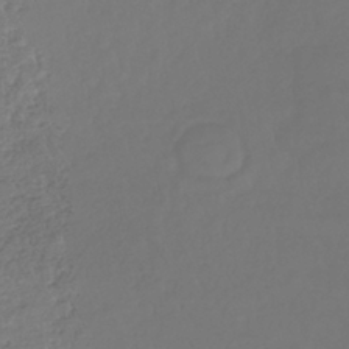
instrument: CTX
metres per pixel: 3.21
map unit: lHb
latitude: -39.4832
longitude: 68.4817
